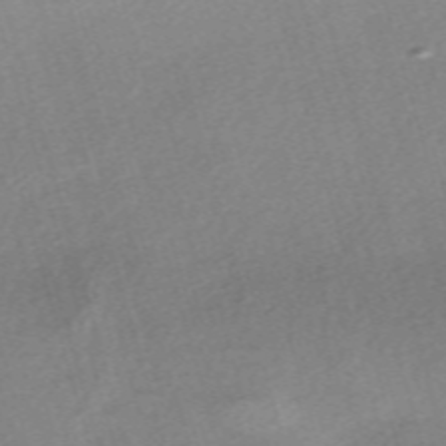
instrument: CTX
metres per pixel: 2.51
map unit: eHh
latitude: -61.4832
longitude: 53.3131
